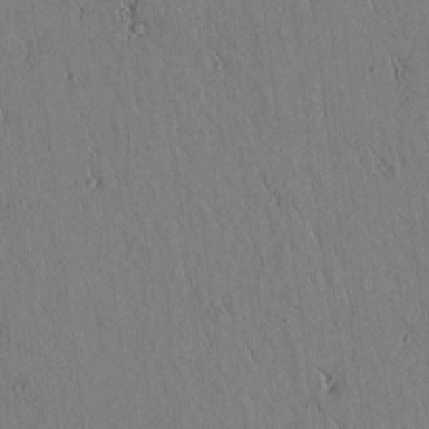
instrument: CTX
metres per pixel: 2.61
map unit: lAvf
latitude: 5.3859
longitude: 159.4265
